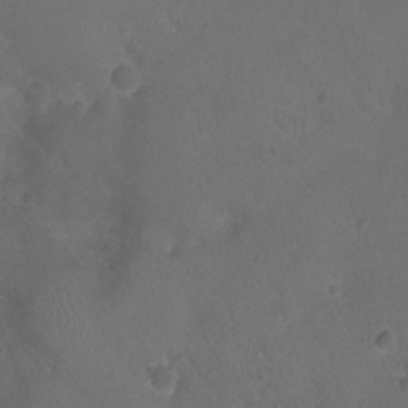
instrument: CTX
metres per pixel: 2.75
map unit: Ht
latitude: -3.4265
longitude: -18.7624
